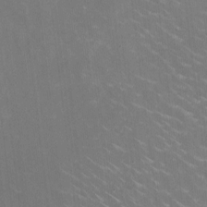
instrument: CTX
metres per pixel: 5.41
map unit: HNhu
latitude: -0.4818
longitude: -2.6868
